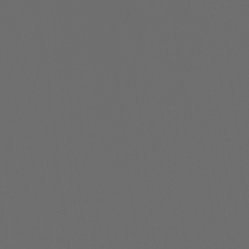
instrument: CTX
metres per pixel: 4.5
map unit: Ht
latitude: -3.9556
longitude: -60.8002
